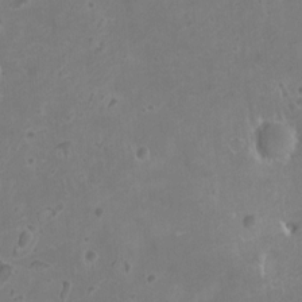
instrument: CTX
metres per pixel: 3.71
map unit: HNhu
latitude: -1.2943
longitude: 1.6155
